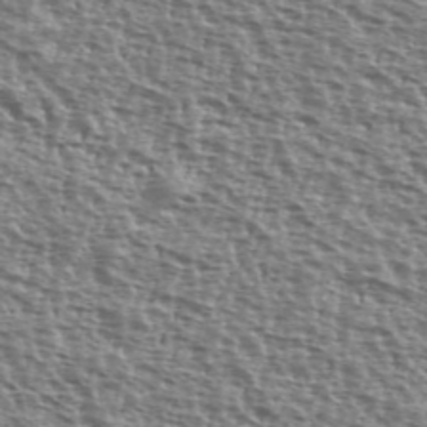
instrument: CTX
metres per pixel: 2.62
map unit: Ave
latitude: 40.1388
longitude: -111.7828
